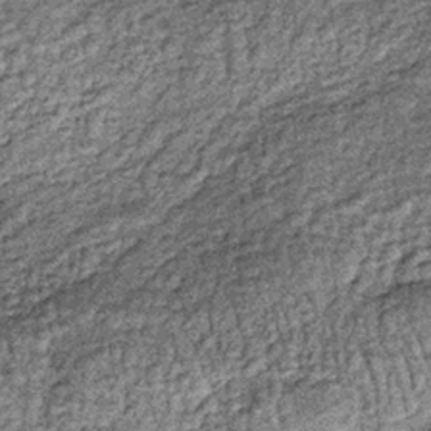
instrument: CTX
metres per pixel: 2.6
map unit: lHb
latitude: -36.2928
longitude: 66.9164
